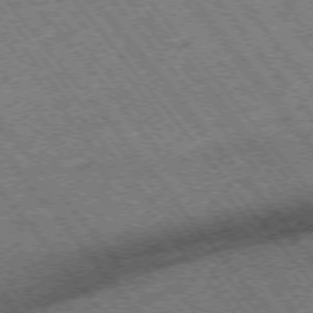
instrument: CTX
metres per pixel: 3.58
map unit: Hpe
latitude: -75.5211
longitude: -20.1578
